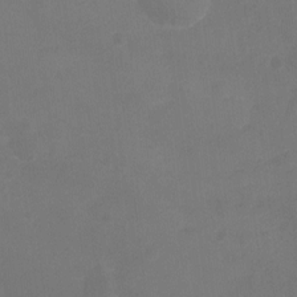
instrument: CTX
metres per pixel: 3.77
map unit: Ht
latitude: -9.9745
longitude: -35.1025
